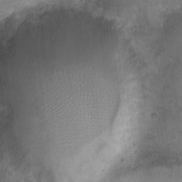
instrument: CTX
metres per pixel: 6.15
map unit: Nhu
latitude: 2.2522
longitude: -14.4790
